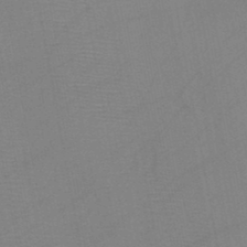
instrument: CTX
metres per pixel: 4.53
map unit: HNb
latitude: -45.7856
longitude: -40.4978
